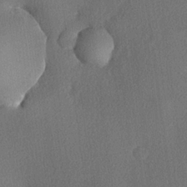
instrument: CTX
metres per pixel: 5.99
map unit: lHvf
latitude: 21.1403
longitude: 140.7652
